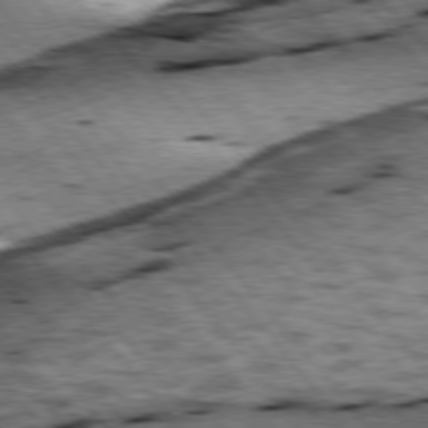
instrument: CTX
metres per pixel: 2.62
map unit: lApd
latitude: 76.1577
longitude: -71.4615
